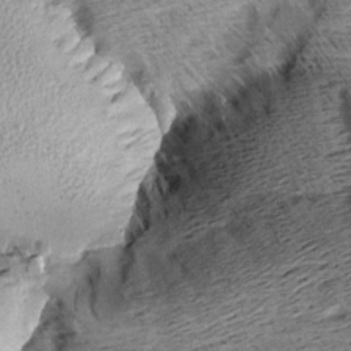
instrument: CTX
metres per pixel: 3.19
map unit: Aa
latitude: 7.8205
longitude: -140.0255
